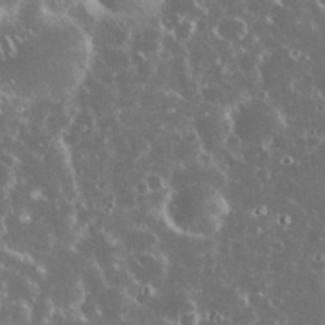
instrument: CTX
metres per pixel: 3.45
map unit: eHh
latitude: 34.1955
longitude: -60.5734
